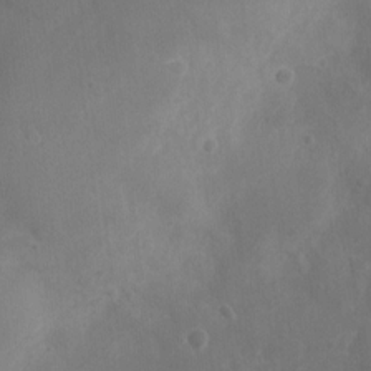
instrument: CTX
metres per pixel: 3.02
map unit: Nhu
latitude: 6.2900
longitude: -19.9717
